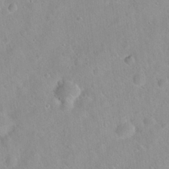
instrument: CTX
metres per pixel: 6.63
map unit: Hto
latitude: 21.4805
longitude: -54.1011
